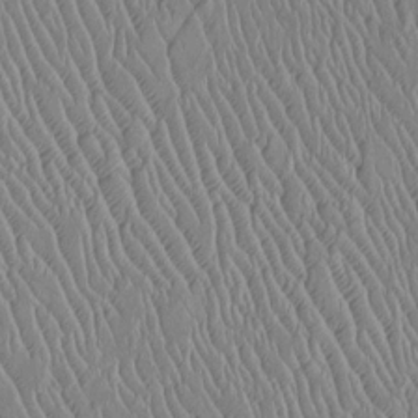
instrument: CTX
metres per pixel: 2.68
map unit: Htu
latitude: -6.0283
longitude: 153.1620
